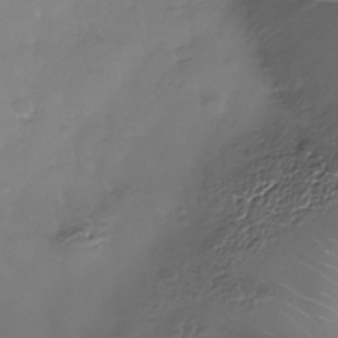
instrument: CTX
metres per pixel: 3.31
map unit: Nhe
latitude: -35.9367
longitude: -88.3279
